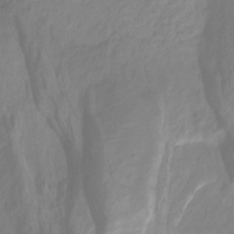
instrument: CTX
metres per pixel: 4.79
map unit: HNhu
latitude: -28.8597
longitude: 67.5966
